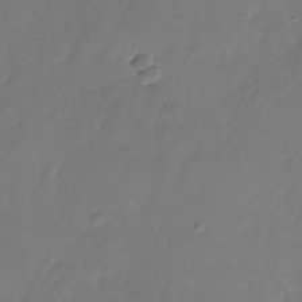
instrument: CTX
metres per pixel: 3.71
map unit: Nhu
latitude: -26.7463
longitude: -71.1970
